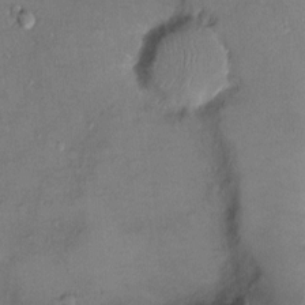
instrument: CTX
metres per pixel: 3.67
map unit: Ht
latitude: -3.9745
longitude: -15.1215
